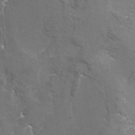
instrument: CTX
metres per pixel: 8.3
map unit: Hto
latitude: -6.8786
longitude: -44.6112
